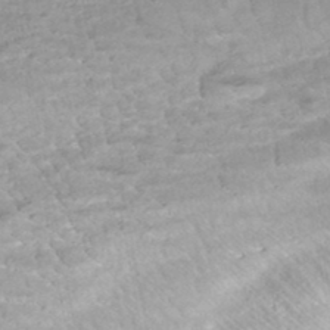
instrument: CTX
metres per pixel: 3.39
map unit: HNhu
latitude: -47.6155
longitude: 102.6519
